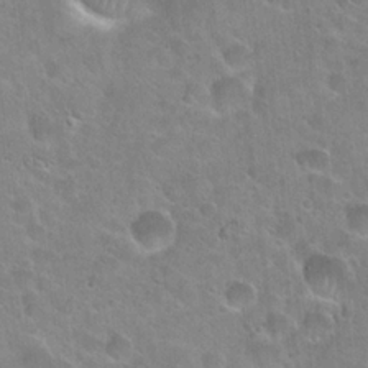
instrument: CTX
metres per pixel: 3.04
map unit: Hto
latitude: 22.0633
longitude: -52.7435
